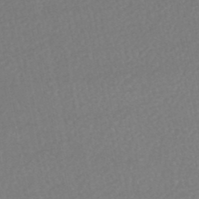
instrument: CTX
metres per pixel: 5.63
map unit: HNhu
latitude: -48.9920
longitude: 102.5952
